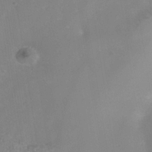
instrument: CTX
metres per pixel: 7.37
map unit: Nhe
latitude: -38.1795
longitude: -118.0633
